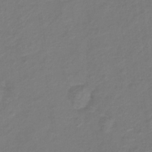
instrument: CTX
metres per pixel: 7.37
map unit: Hto
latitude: 6.2522
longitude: -31.3860
